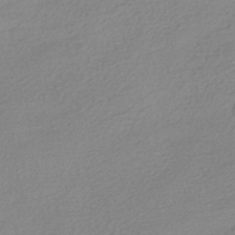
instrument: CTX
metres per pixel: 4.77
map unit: HNhu
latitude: -40.2172
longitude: 94.4818
